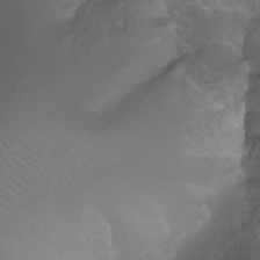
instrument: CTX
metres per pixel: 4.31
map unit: Ht
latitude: -11.4643
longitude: -44.3278
